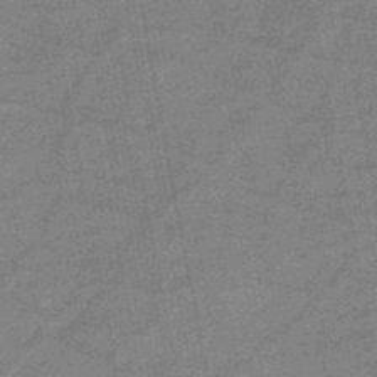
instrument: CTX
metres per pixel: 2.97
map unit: HNb
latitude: -47.0108
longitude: -36.2523
